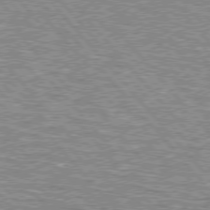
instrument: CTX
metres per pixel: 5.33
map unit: lApd
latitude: 76.1200
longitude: -80.5924
